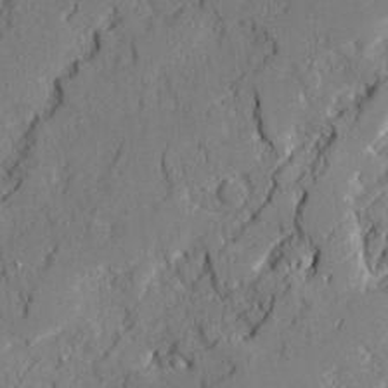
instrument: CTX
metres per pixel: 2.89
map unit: Ave
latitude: 21.4238
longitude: -128.9136
